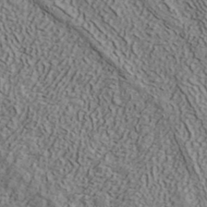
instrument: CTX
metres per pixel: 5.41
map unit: ANa
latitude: 40.7246
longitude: 33.5966
